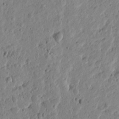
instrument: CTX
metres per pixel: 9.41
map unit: Htu
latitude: -0.7841
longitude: -177.7827
